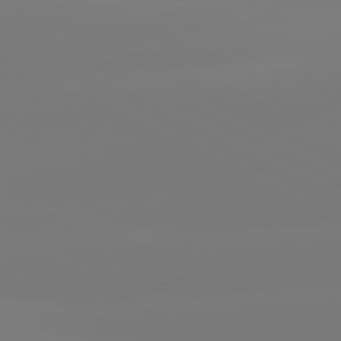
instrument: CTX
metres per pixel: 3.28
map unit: lApd
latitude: 81.2159
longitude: -156.4790
